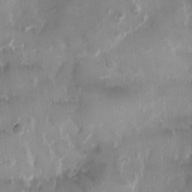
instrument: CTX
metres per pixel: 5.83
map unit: HNhu
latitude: 0.8191
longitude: -3.5749
